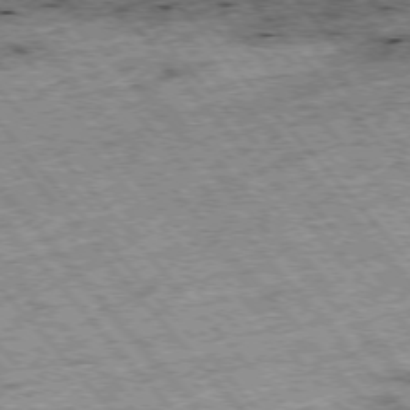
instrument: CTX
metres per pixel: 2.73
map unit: Hpe
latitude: -76.1417
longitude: -21.1214
